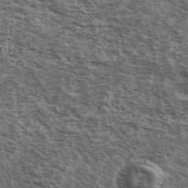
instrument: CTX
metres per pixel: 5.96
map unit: Ave
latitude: 39.6883
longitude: -108.1577
